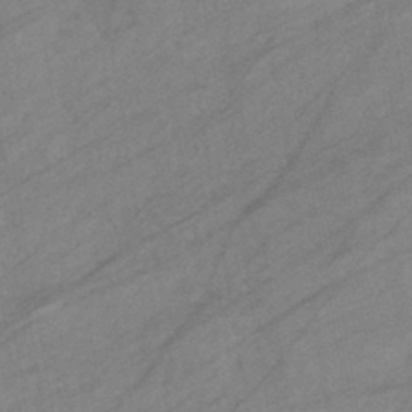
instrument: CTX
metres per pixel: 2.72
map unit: eHb
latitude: -40.8786
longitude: 83.1809
